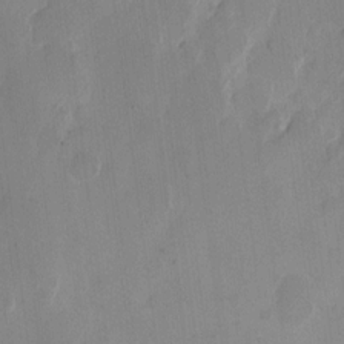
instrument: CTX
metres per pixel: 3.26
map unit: eHh
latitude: 11.5371
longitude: -68.3656
